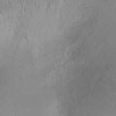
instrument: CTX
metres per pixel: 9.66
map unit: Ht
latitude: -1.0298
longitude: -61.0647
